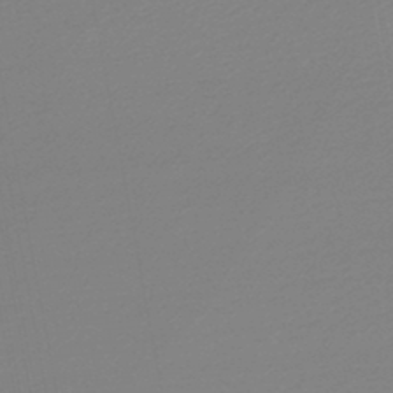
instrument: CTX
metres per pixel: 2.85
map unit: lHb
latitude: -46.3684
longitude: 57.2187
